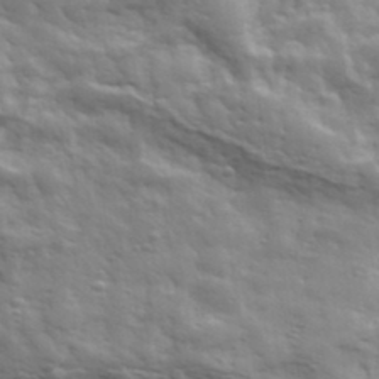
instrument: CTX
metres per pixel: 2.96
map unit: eHh
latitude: 35.4048
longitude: -80.8380
